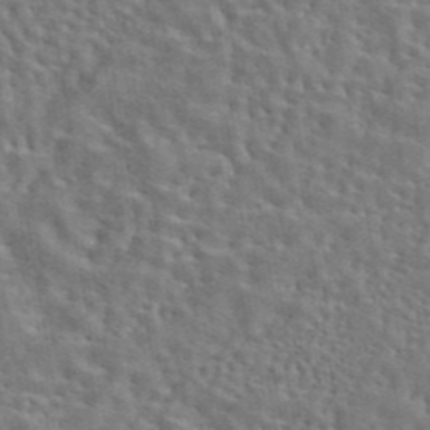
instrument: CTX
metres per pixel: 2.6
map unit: eAb
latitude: 43.7261
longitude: 113.3321
